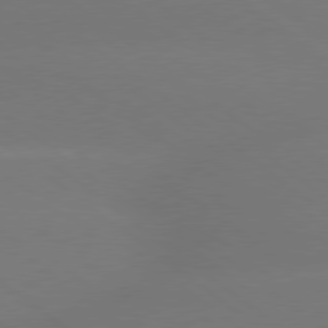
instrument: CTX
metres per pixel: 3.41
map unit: lApd
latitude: 79.1970
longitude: -150.6112
